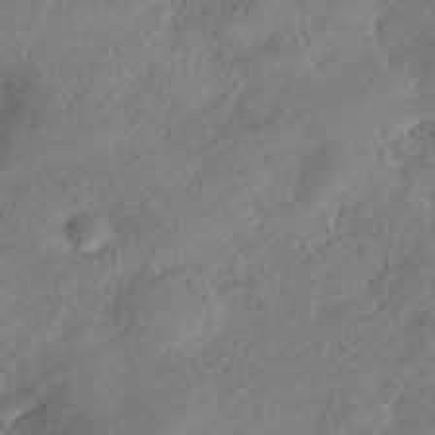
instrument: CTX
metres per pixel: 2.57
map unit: eHh
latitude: -41.8233
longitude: 121.8422
